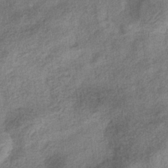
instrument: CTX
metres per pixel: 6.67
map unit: eHb
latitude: -34.4818
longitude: 77.7478
